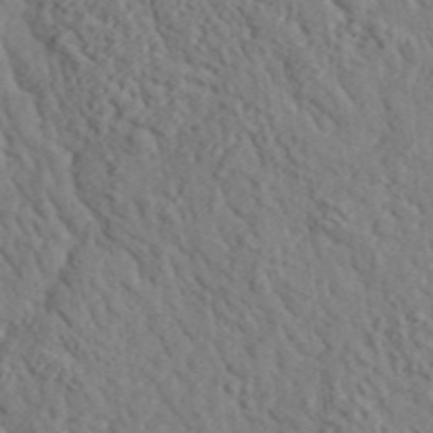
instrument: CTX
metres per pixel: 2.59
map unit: lHvf
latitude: 35.8772
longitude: -85.0459
